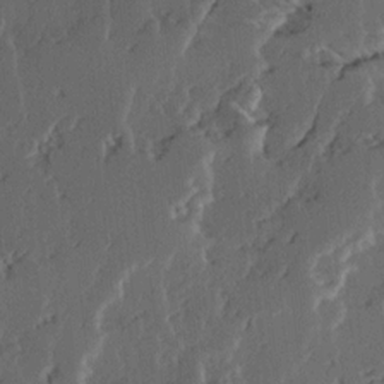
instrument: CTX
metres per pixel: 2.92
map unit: Ave
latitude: 14.8758
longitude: -137.1592
